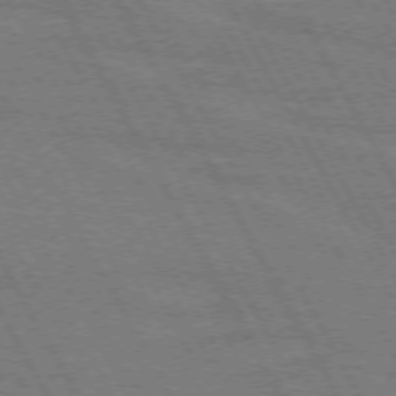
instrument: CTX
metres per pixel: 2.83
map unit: lApd
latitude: 71.7449
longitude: -55.3670
